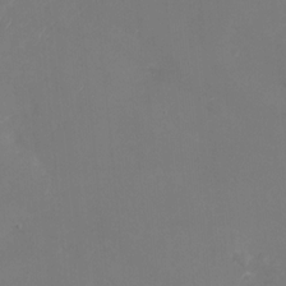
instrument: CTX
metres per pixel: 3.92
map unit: Nhu
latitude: -28.6707
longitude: -64.6679
